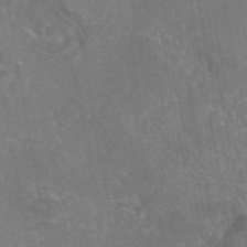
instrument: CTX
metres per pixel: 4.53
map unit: eAb
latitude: 45.6316
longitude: 108.4062
